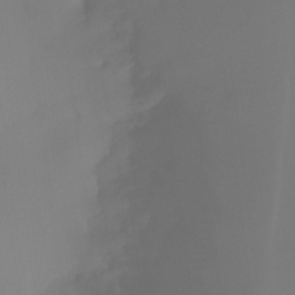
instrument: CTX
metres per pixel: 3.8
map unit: Htu
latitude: -13.8800
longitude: -49.8016
